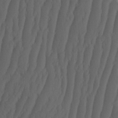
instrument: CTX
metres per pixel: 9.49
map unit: HNhu
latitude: -1.9556
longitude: 13.8422
